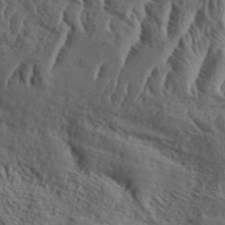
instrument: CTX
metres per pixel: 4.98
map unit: eHh
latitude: 37.1403
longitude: -135.9150
